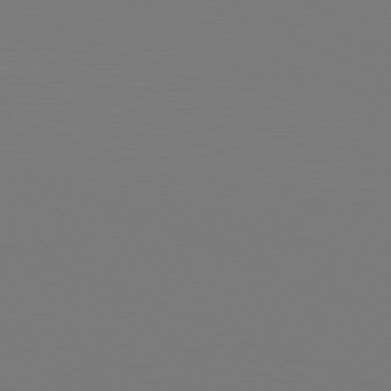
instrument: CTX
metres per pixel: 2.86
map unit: lApd
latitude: 81.8772
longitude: 145.7856
